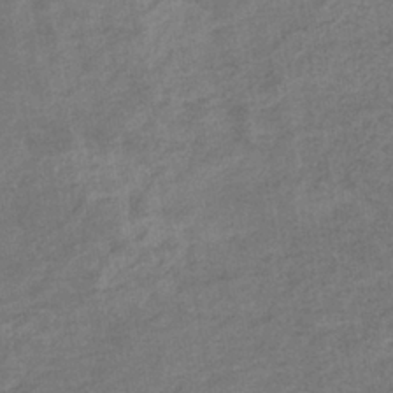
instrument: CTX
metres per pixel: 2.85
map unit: eHb
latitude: -35.2187
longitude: 77.6911
